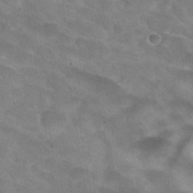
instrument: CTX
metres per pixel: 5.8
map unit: Hto
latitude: 30.3845
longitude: -46.8569
